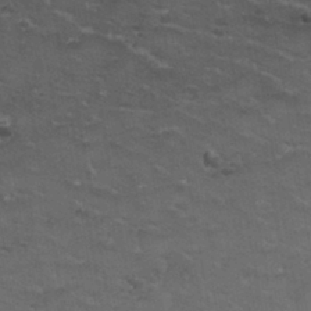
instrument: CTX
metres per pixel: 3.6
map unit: Nhu
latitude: 31.2348
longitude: -52.9703
